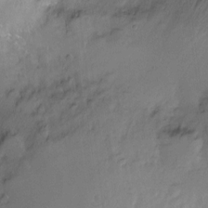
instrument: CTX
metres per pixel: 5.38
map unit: Ht
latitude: -6.5384
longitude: -36.2901
